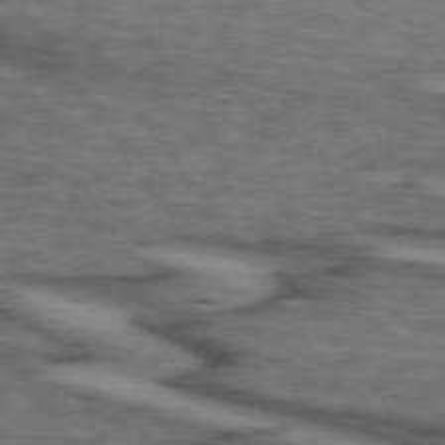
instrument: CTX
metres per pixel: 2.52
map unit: lApd
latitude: 73.7639
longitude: -71.9339
